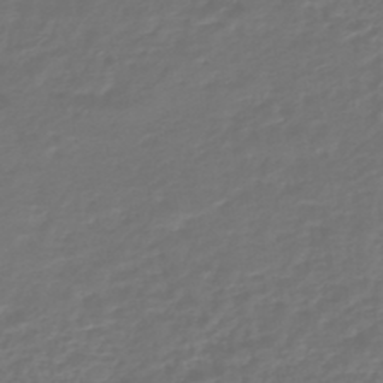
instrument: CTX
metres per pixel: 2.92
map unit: HNhu
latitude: -46.4629
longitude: 99.1053
